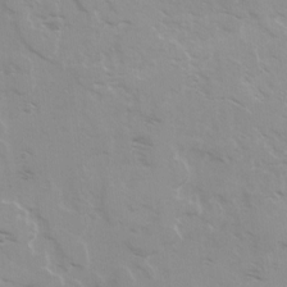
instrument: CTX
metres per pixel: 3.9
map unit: Ave
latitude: 0.5734
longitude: -112.8758
